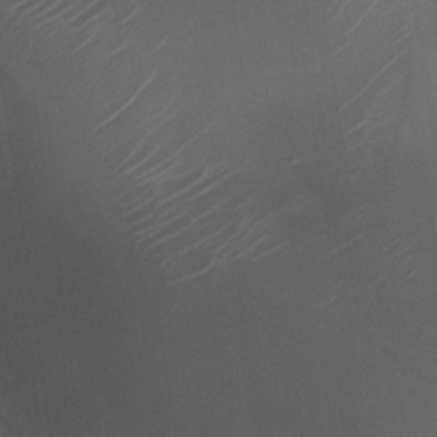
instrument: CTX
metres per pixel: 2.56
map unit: Nhu
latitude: -28.2928
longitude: -63.6127
